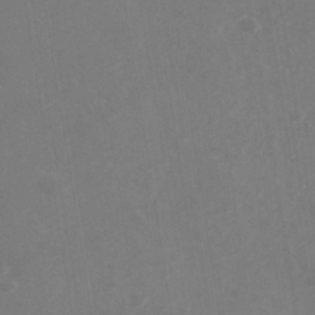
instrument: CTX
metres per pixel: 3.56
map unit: Nhe
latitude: -37.6721
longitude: -90.4790
